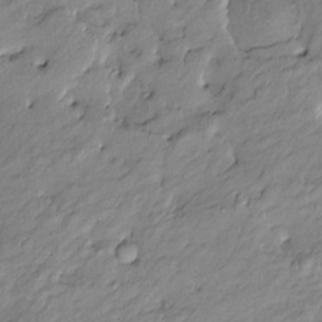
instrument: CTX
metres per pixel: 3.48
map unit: Htu
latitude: -9.4643
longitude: 176.8219
